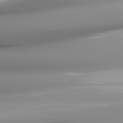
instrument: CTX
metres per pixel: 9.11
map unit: lApd
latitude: 82.4223
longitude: -143.6316
